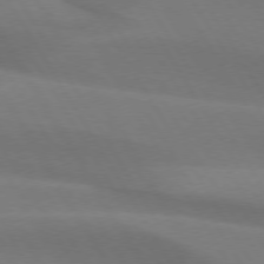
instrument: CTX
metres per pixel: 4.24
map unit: lApd
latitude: 74.4979
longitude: -65.9717
